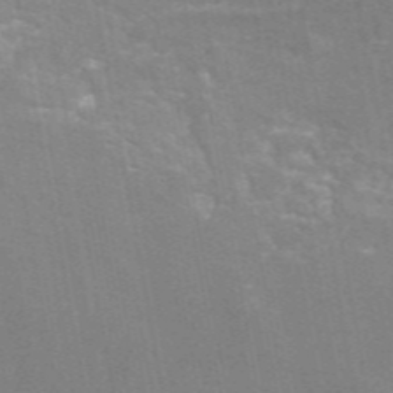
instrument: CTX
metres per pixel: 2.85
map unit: eAb
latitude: 46.8569
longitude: 116.7652
